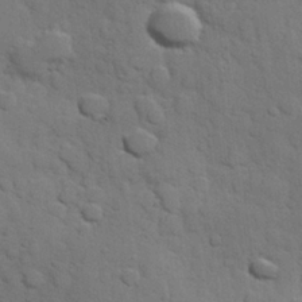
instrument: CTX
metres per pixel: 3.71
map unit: Hve
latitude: 23.9528
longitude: 148.4440
